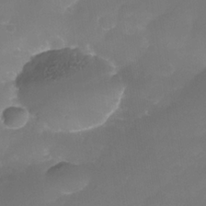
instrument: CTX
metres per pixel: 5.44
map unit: Nhe
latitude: -35.1242
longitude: -145.3859
